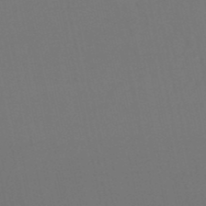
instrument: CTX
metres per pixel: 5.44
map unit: lHb
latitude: -50.4440
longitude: 70.6141
